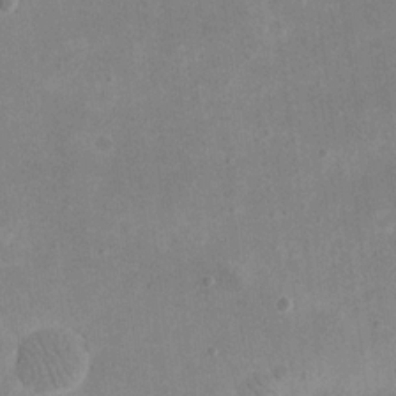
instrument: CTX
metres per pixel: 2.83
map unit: eHh
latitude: 19.6882
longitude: -70.4601
